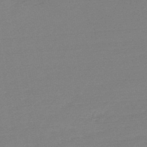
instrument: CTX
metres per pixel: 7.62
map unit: HNb
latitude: -48.1039
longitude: 58.0660
